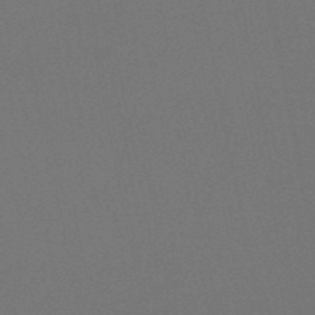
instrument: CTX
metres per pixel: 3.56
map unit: HNb
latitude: -50.6140
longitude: -47.9528
